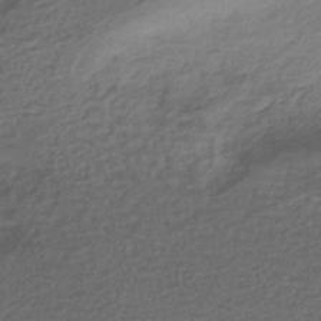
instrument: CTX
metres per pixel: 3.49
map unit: HNhu
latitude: -43.1053
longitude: 103.4832
